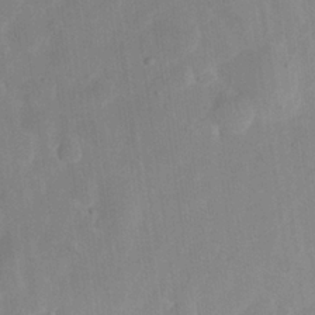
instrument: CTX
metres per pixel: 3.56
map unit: eHh
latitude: 25.0269
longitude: -67.8772
